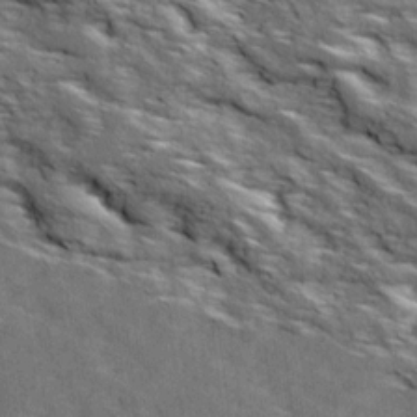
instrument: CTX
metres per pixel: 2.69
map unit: Ave
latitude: 19.1403
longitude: -135.5371
